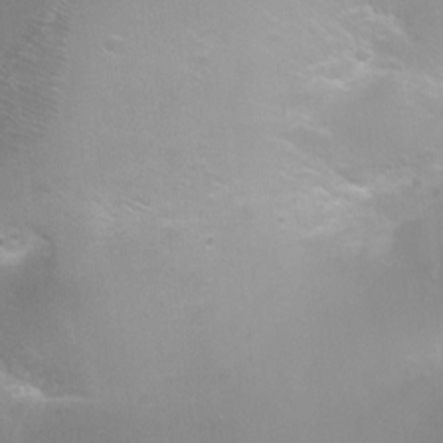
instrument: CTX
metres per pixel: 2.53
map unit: Ht
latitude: -2.4817
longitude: -24.8380
